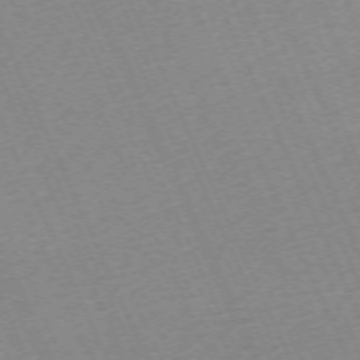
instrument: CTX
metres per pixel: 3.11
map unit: Hpe
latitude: -70.5196
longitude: 12.4062
